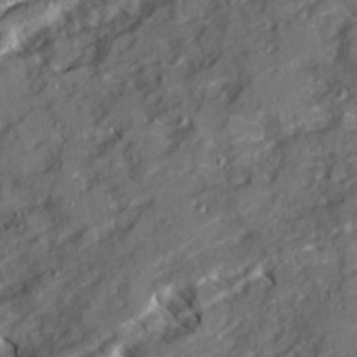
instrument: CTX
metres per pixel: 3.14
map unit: Ave
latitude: 21.0648
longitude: -129.8016
